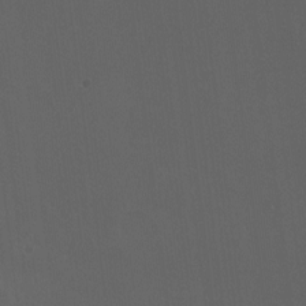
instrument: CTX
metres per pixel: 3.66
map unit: eHh
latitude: -2.9541
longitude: 19.6155
